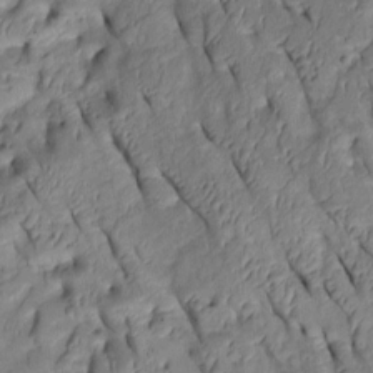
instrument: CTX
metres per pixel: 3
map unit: Htu
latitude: 1.0269
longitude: 148.8597
